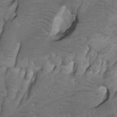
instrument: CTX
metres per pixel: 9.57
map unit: Htu
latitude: -8.5952
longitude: -64.9703
